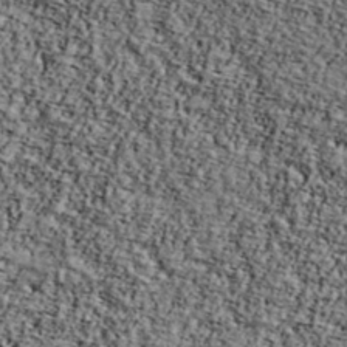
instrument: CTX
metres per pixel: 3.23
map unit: Ave
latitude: 42.8002
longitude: -110.6680
